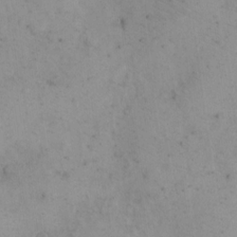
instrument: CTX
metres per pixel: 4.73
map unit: eHh
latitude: 15.1404
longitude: -67.6882
